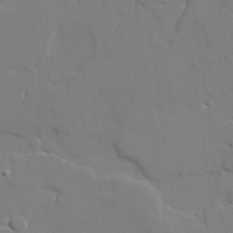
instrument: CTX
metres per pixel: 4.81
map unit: lAvf
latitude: 28.5923
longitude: -108.4601
